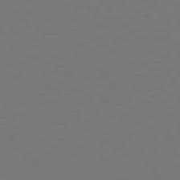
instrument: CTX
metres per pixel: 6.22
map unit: Hpe
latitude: 73.3293
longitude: -122.8947
